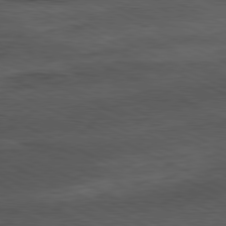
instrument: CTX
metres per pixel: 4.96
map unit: Ap
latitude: -81.2565
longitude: -91.7639
